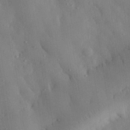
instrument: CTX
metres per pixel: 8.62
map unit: eHh
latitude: 30.1200
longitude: -76.4790
